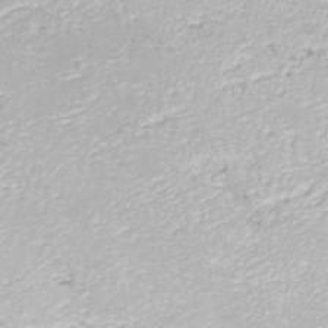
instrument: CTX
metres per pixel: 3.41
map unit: HNhu
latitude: -46.9352
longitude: 103.3510
